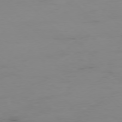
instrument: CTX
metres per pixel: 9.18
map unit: Ap
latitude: -77.6155
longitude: -82.3656
